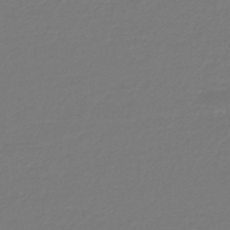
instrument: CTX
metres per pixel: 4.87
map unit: lHb
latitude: -45.4832
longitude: 64.3495
